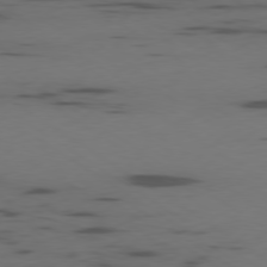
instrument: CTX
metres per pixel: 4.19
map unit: Ap
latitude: -79.6533
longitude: -61.8961
